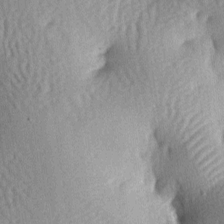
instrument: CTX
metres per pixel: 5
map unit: lAa
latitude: -6.7085
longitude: -127.1592
